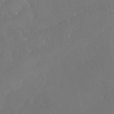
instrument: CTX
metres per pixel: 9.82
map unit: Ave
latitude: 18.9513
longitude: -137.4427
